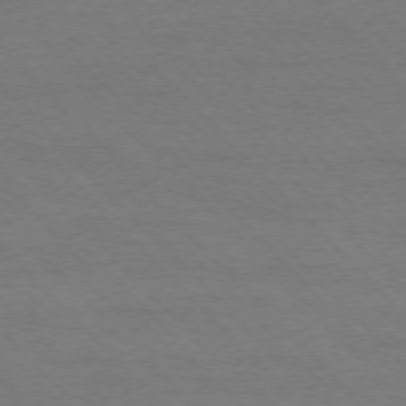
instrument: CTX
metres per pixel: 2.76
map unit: Ap
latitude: -77.2943
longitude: -87.4426
